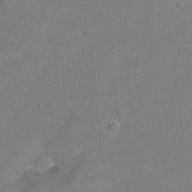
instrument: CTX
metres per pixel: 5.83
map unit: Hto
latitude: -5.3320
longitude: -35.6882
